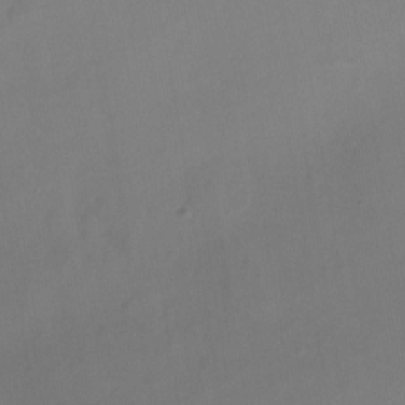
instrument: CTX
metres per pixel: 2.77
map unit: Nhu
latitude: -17.1809
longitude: -47.6883
